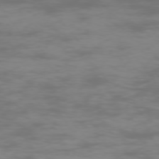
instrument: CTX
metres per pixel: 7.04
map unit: Ap
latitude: -75.8801
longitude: -83.8772
